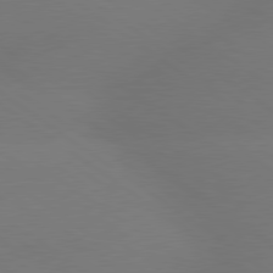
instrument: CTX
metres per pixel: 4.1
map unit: lApd
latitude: 79.3860
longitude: -151.2915
